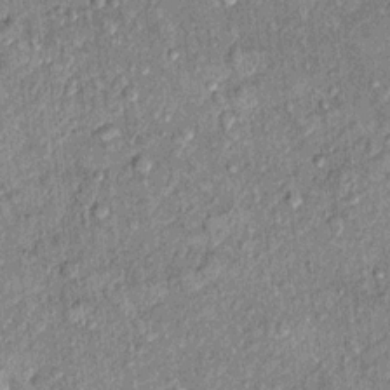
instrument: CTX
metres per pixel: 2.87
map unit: Hto
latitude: 10.5924
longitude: -37.6127
